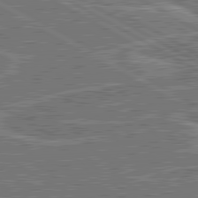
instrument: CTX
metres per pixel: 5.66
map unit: lApd
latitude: 80.8569
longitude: 119.5966
